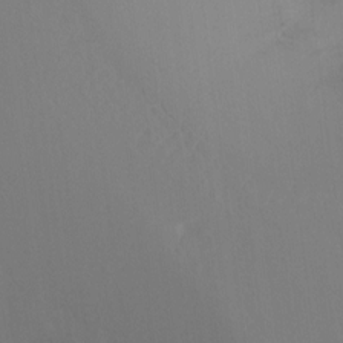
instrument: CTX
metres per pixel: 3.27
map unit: Ht
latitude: -16.4062
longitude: -47.5183
